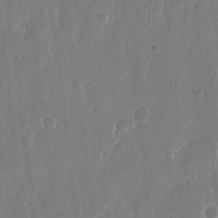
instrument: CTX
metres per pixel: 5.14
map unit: eHh
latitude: 12.1011
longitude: -71.6127
